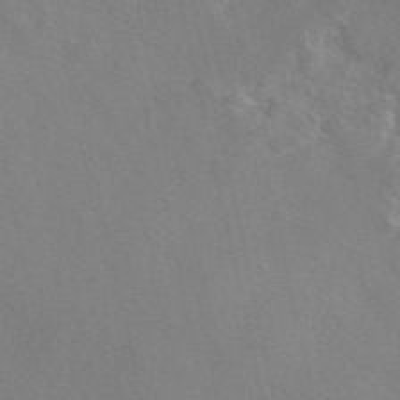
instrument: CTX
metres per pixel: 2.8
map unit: eAb
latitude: 47.1781
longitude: 112.5763
